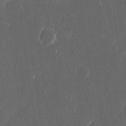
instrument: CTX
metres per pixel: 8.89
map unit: eHh
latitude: 17.4049
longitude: -73.4994
